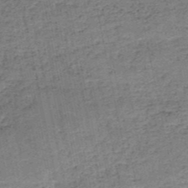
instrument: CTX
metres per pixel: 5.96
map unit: HNb
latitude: -50.7274
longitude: -49.8961
